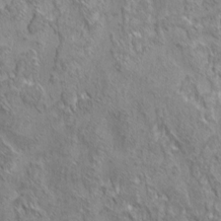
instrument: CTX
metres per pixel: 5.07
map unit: eHh
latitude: 6.8191
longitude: -76.3656
